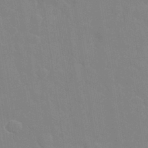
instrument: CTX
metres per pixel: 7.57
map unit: eHh
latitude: 32.6113
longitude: -60.1955
